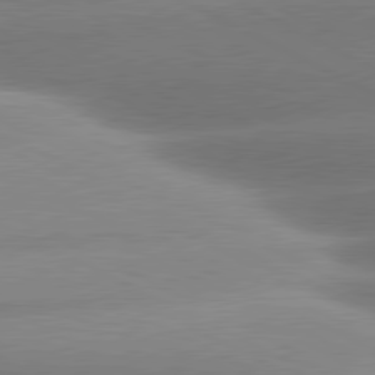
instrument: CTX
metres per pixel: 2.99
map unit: lApd
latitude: 80.4034
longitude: -159.8394
